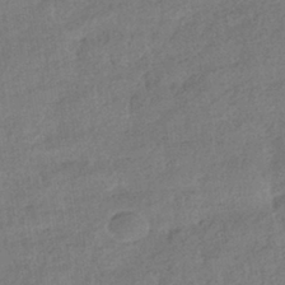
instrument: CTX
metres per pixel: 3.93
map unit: HNhu
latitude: -41.6533
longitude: 96.2929
